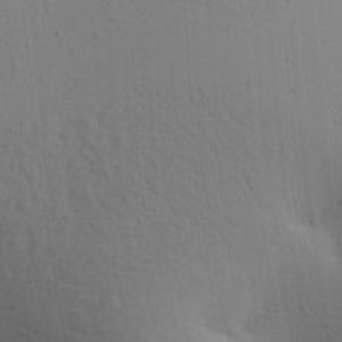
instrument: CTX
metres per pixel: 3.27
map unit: lAa
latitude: 19.4804
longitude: -138.8380
